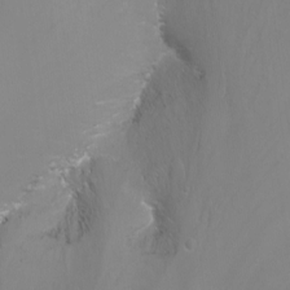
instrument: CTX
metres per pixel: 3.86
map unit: Nhu
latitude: -11.4266
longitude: -65.1025
